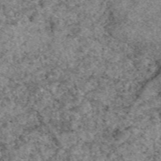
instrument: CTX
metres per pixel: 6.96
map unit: eAb
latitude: 49.4426
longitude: 109.4076
